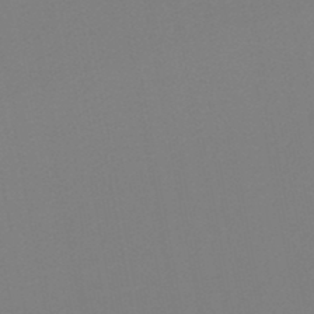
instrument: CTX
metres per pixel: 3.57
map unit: lHb
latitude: -46.4629
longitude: 68.5573
